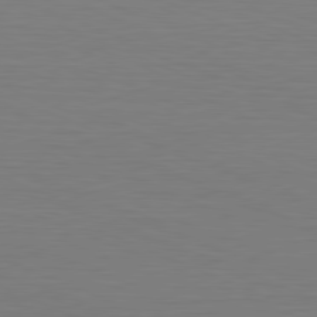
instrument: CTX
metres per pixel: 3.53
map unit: Hpe
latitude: -81.6155
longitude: 8.5952
